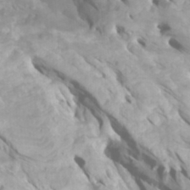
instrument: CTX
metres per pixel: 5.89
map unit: Htu
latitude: -5.7099
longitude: -76.6868
